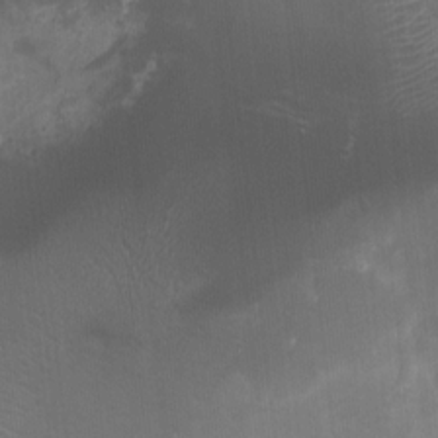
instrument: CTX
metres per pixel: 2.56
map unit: Ht
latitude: -0.3118
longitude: -17.2159
